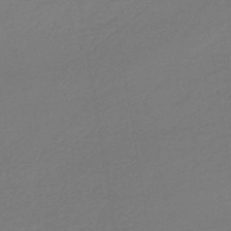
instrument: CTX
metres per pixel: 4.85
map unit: lHb
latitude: -42.7841
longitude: 60.1228
